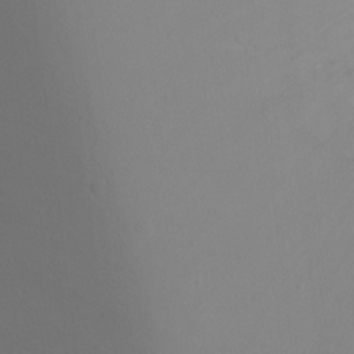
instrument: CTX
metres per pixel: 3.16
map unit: Ht
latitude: -9.2376
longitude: -37.6127
